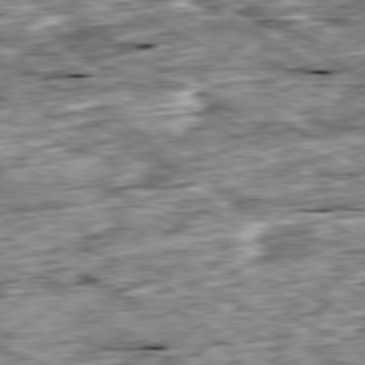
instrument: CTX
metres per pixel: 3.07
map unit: Ap
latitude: -80.3307
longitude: -89.4238
